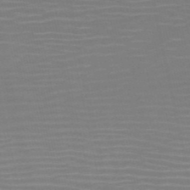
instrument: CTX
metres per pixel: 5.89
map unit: HNb
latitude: -51.2754
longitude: -47.3293
